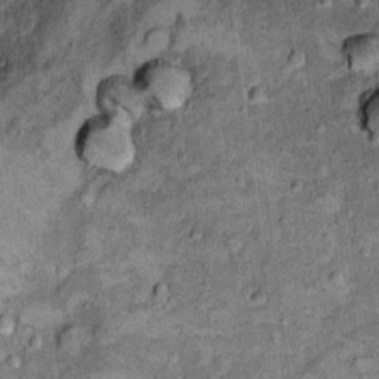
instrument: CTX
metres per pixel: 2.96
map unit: Ht
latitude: 11.8583
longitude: -38.7624
